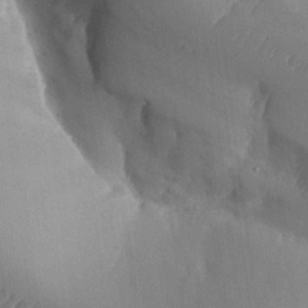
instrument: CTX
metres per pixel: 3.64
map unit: Aa
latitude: 26.5546
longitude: -128.6301
